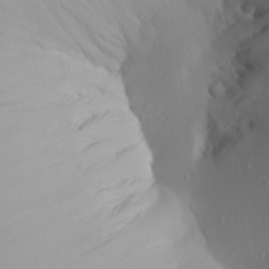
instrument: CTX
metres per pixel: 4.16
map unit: Aa
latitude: 21.1214
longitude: -145.6505
